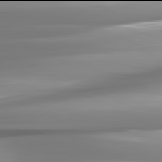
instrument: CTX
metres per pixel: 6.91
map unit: lApd
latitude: 81.9906
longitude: -142.1011
